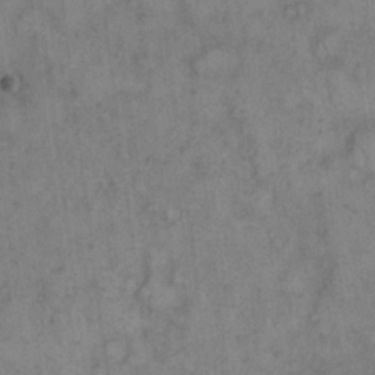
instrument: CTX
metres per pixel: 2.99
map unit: eHh
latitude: 11.7828
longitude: -62.5735
